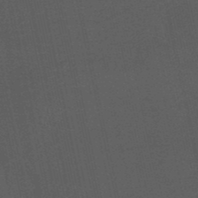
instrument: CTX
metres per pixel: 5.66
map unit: eHb
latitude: -50.5574
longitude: 72.7841
